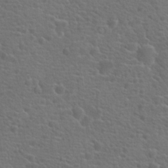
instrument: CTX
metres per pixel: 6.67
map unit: Hto
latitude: 18.5168
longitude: -42.1578
